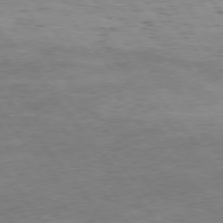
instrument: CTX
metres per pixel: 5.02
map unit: Hpe
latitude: 75.2159
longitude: -141.4237
